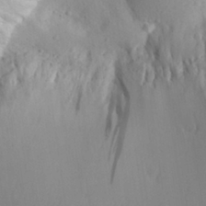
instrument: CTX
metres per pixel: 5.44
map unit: Aa
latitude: 28.4790
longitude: -144.9702
